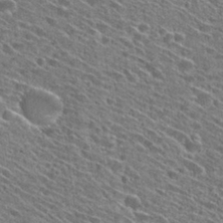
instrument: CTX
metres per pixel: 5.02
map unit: Hto
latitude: 28.5168
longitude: -45.1970
